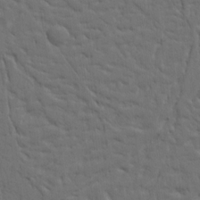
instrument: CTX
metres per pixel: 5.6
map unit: Ht
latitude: 9.7450
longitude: -77.5938
